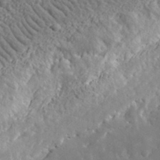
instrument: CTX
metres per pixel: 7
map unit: lHvf
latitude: 34.9324
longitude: -86.3845
